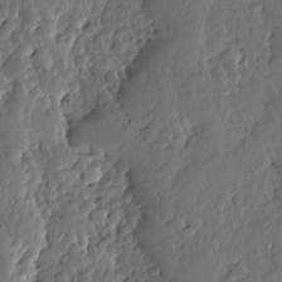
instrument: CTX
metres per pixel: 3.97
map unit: Ave
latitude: 13.3671
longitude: -135.8583
